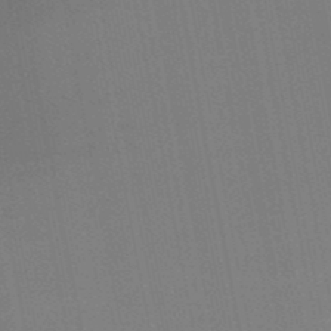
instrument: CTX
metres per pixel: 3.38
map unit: lHb
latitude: -49.8234
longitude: 70.6141
